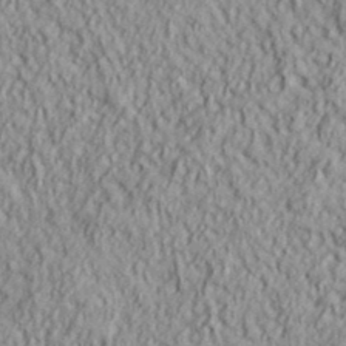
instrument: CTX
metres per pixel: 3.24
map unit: lHvf
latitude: 38.9514
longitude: -90.2523
